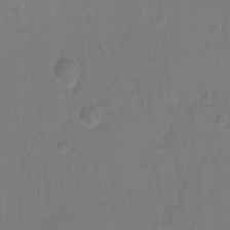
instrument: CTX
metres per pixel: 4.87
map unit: Hto
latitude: -5.9556
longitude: -35.5560
